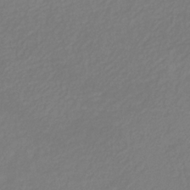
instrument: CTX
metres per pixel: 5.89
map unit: HNhu
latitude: -29.3510
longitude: 66.2361
